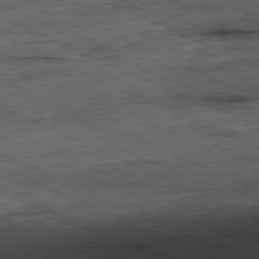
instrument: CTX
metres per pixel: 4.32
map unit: Ap
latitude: -81.2565
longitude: -90.9325
